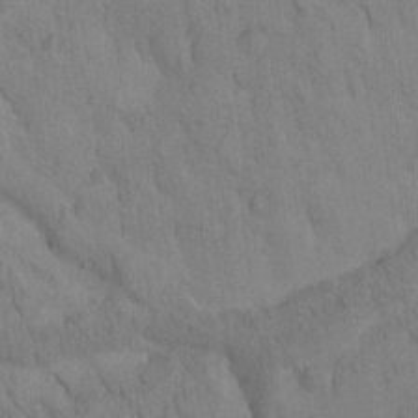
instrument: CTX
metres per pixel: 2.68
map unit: Htu
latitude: -1.4833
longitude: 174.4817
